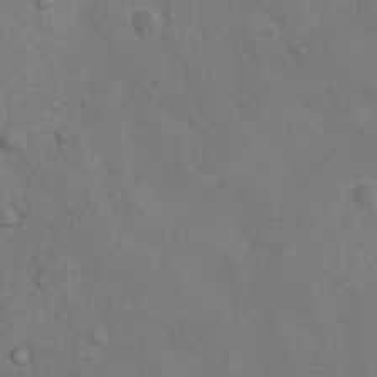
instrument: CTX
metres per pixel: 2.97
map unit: Nhu
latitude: 6.8569
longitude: -24.4412
